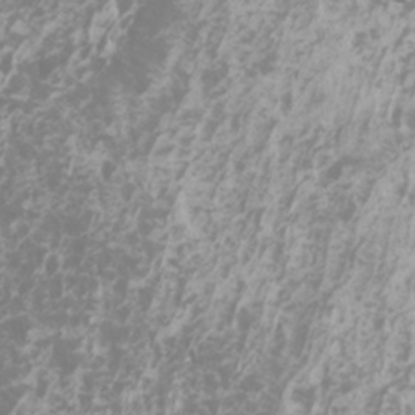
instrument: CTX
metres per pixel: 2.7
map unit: Htu
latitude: -5.4643
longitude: -72.8758
